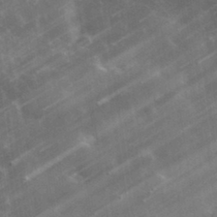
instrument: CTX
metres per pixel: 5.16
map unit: lHvf
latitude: 32.9892
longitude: -92.6679
